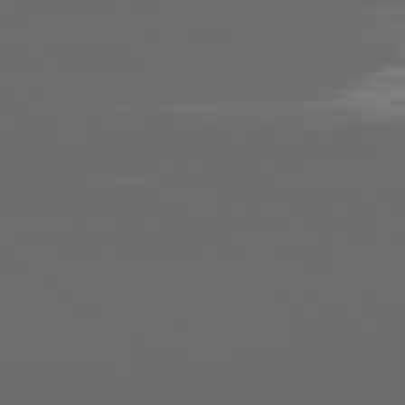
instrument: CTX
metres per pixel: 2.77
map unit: Ap
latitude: -79.4832
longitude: -59.3104
